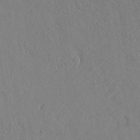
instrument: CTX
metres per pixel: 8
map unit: Ave
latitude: 21.7828
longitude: -140.2333
